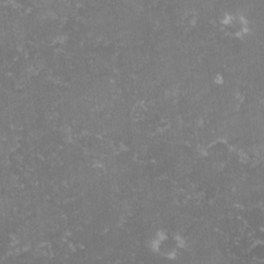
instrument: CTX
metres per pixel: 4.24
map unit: lHvf
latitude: -14.7652
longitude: -99.0458
